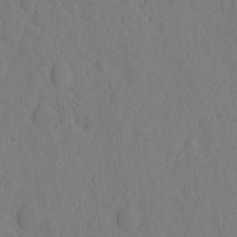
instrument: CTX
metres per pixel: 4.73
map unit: eHh
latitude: -1.9179
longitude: 18.3684
